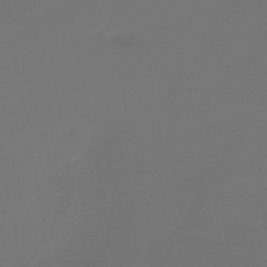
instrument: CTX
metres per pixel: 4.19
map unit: lHb
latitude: -43.4832
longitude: 63.9745
